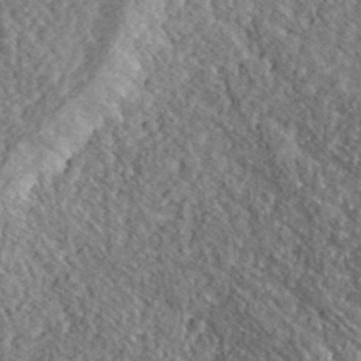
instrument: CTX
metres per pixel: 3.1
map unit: eHh
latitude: 37.1026
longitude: -79.2726
